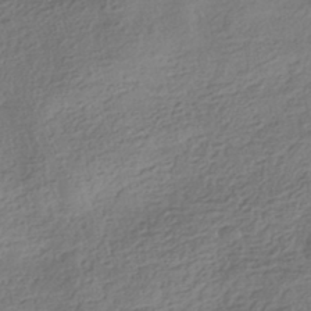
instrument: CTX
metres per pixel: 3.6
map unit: HNhu
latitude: -42.3306
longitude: 99.2187
